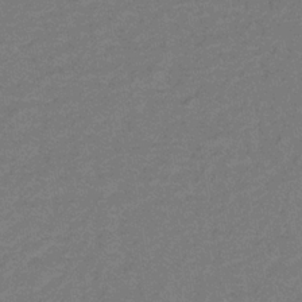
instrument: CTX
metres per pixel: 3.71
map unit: lHb
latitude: -32.5763
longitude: 66.7841
